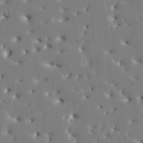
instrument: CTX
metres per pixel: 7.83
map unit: HNhu
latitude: 6.1956
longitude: -4.8758
